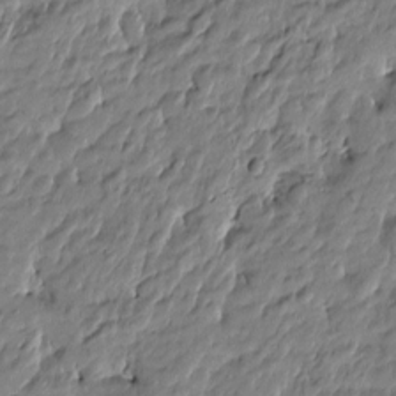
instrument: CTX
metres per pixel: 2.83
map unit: Htu
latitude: -5.1809
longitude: 177.3132
